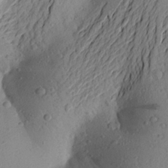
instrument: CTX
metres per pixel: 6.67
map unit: Aa
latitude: 23.1214
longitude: -149.0458
